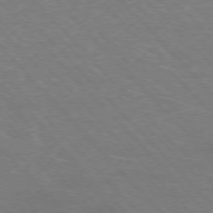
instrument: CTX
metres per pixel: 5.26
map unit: Hpe
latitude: -76.7085
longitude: -12.4601
